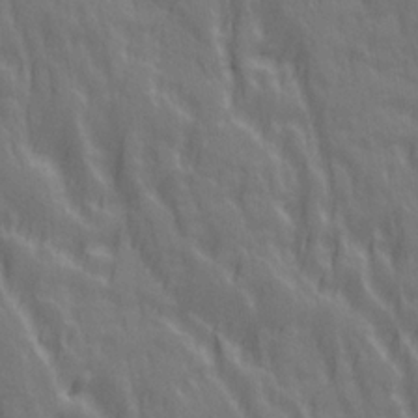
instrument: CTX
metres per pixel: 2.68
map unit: Ave
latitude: 20.2901
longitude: -134.1011
